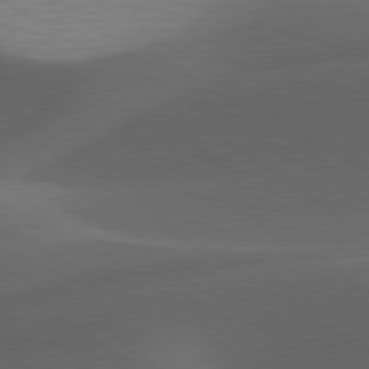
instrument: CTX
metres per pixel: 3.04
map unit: lApd
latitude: 79.1592
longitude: -50.1011
